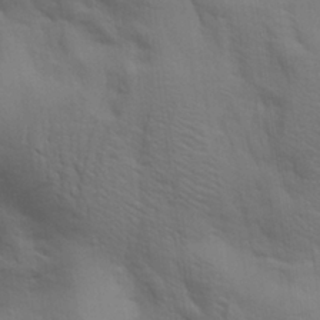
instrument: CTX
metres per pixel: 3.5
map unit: Aa
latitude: 27.8772
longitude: -138.8947
